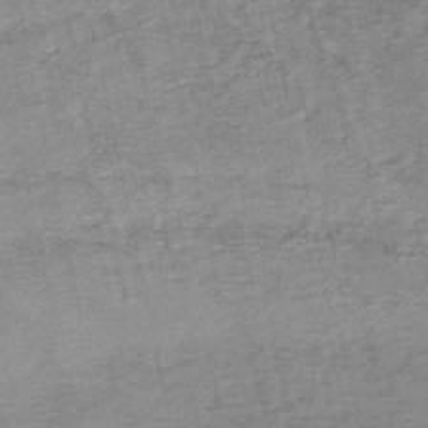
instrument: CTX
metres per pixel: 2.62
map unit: HNb
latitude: -54.1984
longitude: -46.1956
